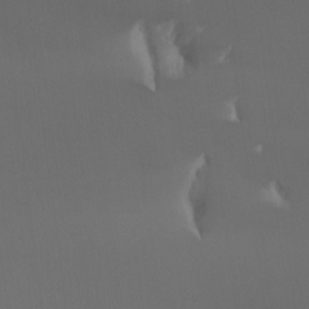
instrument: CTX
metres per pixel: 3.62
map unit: Aa
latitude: -8.8597
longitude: -78.1011
